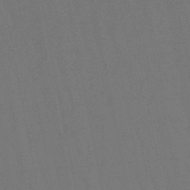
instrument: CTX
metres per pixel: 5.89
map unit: lHb
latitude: -47.8044
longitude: 80.4440
